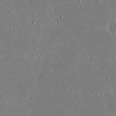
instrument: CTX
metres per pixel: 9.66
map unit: eHh
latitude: 19.9150
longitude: -72.6869
